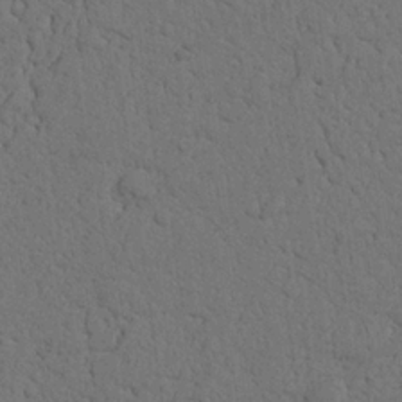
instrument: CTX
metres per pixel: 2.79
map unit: Nhu
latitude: 21.8584
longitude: -74.7246
